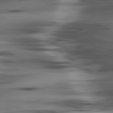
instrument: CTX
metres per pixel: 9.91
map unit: lApd
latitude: 80.1389
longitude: -121.2726
